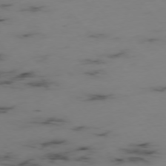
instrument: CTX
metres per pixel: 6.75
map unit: Hpe
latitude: -76.1039
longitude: -9.7639
